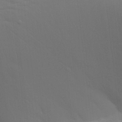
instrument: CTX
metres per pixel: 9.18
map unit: Aa
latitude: 28.1389
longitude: -138.8947
